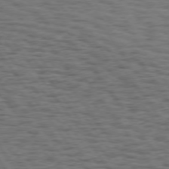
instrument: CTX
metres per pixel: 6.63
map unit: Hpe
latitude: 74.8191
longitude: -134.6301
